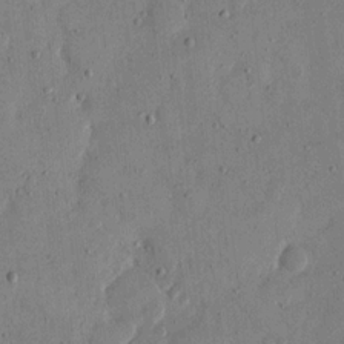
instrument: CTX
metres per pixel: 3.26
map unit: eHh
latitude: 13.4804
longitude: -68.1200
